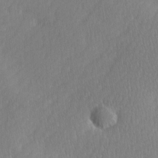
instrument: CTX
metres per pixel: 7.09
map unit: Ave
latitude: -0.7464
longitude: -114.1199
